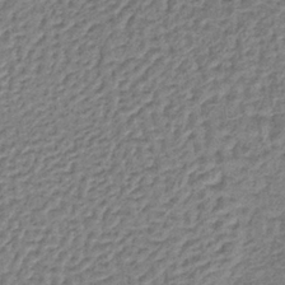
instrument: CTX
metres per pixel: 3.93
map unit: lHb
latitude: -37.0675
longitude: 60.0283
